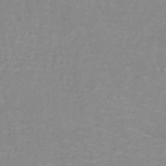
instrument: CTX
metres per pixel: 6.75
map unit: lHb
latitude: -40.2550
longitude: 65.5588
